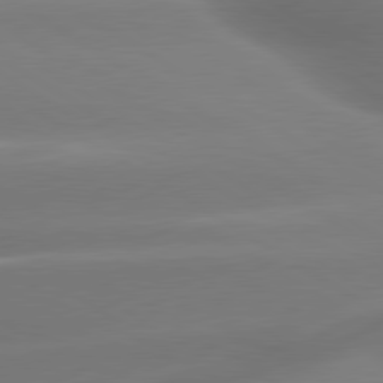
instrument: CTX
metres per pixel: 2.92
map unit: lApd
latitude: 80.0255
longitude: -137.6127
